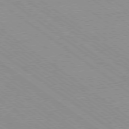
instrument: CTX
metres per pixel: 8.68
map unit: Hpe
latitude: -79.1242
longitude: 8.7274
